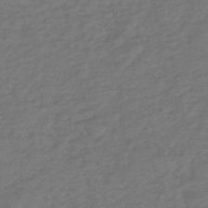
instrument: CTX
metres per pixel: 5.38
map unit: eHh
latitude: -51.8233
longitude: -24.6301
